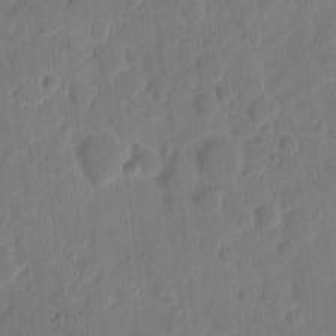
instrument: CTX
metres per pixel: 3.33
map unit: eHh
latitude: 8.9325
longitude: -65.4048
